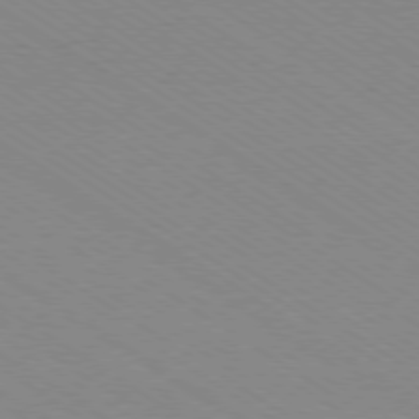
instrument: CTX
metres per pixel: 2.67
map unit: Ap
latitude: -78.7274
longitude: -84.4790
